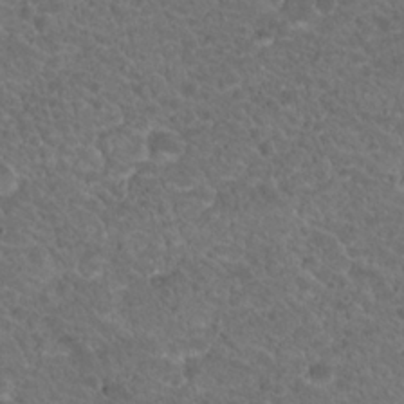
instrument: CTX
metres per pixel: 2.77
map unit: Hto
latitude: 19.3859
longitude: -34.0822
